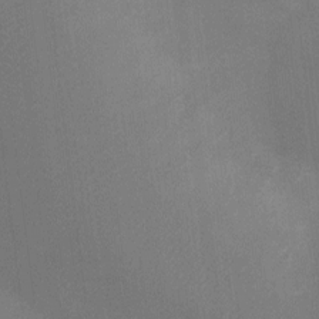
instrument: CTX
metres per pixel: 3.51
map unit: Ht
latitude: -3.4643
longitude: -20.1389
